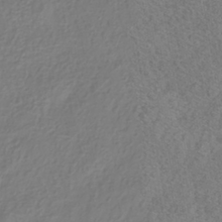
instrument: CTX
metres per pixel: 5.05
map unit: HNhu
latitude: -39.6911
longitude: 100.6518
